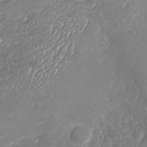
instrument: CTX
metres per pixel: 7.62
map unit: Nhu
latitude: -19.4265
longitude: -57.7827
